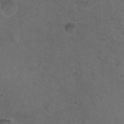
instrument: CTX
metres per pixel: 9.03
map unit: Hto
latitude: -9.7478
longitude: -36.4601
